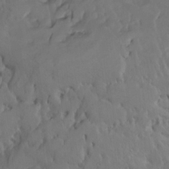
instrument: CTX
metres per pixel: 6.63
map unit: Htu
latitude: -6.9163
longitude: -66.6490
